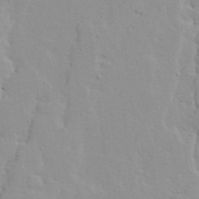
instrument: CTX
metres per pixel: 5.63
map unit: Ave
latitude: 13.3482
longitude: -132.9703
